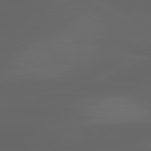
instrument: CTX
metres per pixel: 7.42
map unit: lApd
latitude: 80.0633
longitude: -116.8569
